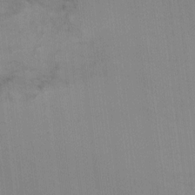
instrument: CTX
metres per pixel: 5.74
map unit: Ht
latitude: 2.2522
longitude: -28.3089
